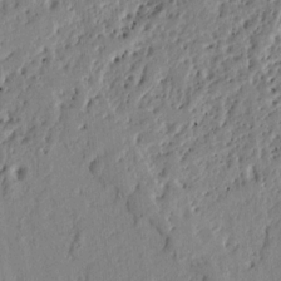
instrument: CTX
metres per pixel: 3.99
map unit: Ht
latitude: 8.5735
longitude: -77.5749
